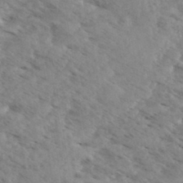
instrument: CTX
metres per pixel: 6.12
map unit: eHh
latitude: 34.9513
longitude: -140.4601
